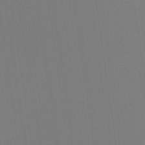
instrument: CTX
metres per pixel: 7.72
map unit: HNb
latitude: -37.7477
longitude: 54.9164
